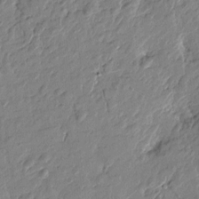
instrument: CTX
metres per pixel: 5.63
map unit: Htu
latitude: -2.0849
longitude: -179.2915
